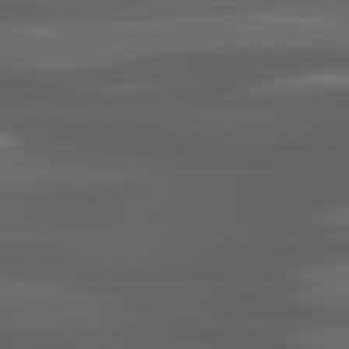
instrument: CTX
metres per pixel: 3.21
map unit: lApd
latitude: 80.7246
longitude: -140.6112
